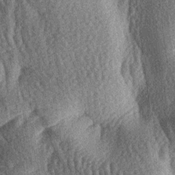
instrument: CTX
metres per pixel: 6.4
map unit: lAa
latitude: -7.3320
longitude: -127.6505
